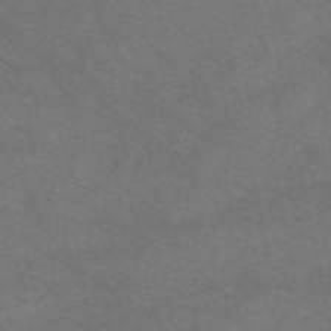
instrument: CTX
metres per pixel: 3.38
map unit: eAb
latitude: 50.4601
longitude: 106.6330
